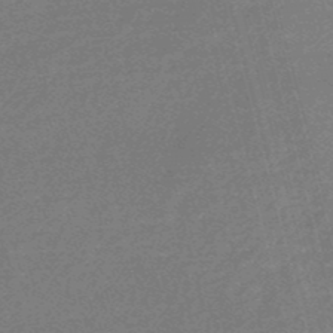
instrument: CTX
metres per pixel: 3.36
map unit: eHb
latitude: -49.0298
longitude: 87.4077
